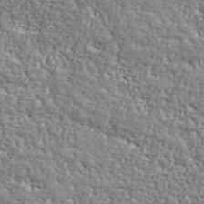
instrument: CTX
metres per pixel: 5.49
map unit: lHvf
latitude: 38.3089
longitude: -92.2711
